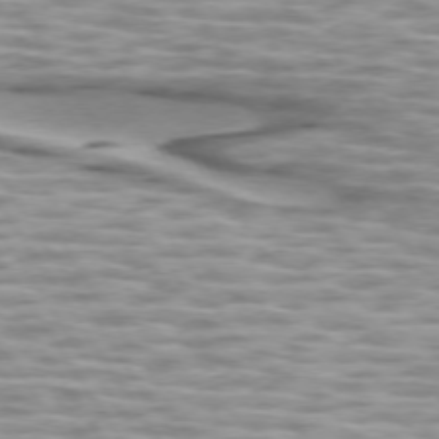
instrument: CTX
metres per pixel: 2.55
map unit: lApd
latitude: 74.2145
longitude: -56.9513
